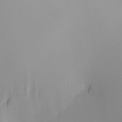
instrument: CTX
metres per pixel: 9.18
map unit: Nhu
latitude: -4.6707
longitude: -91.4615
